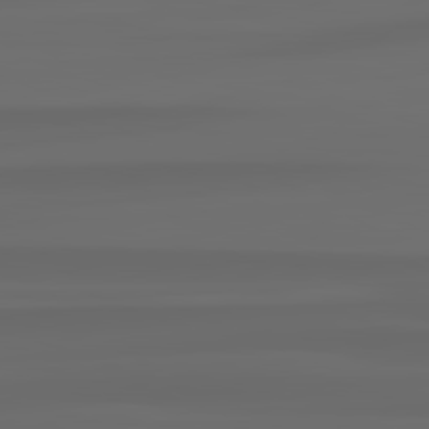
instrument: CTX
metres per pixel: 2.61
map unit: lApd
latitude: 82.4223
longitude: -164.7246
